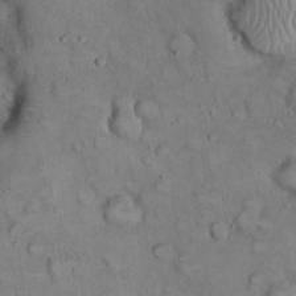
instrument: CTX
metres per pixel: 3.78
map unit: eHh
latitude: 22.4601
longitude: -60.0633
